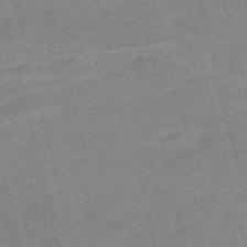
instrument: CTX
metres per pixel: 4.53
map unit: HNb
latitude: -54.5574
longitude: -46.2523
